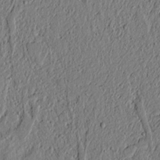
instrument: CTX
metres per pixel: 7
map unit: lAvf
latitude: 6.5735
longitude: 167.5399
